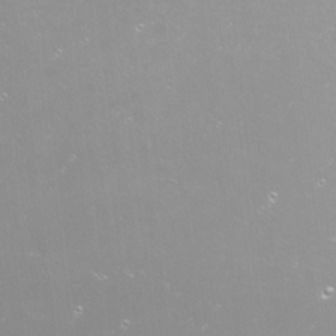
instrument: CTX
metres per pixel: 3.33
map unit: Nhu
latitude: -7.8044
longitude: -74.8758
